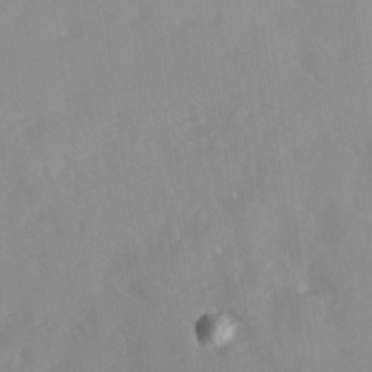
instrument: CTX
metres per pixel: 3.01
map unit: Ave
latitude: 10.8569
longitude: -102.5923
